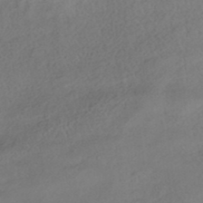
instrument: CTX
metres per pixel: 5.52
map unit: HNhu
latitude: -42.2739
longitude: 103.1242
